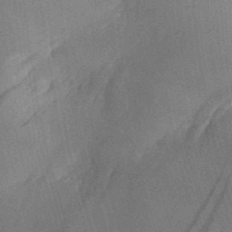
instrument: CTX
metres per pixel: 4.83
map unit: Aa
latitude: 30.5924
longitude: -142.0633
